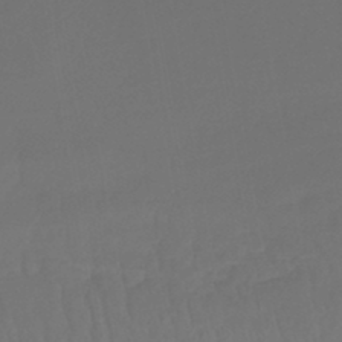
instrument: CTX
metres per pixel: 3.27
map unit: lHb
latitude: -43.8611
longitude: 59.8233
